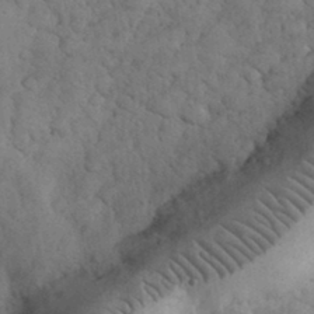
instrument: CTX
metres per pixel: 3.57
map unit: eHh
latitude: 33.5182
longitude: -67.9717
